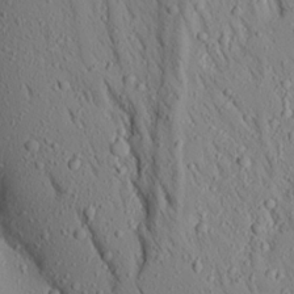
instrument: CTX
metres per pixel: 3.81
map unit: Aa
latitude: 17.6694
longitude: -148.0822
